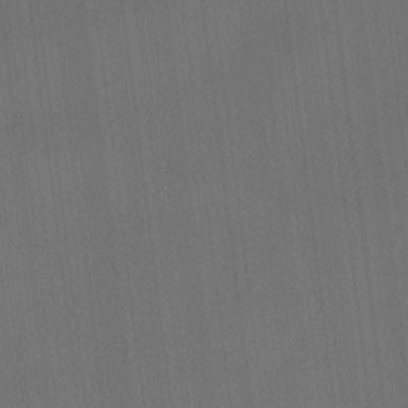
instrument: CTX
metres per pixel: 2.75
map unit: HNhu
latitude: 10.7813
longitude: 10.5763
